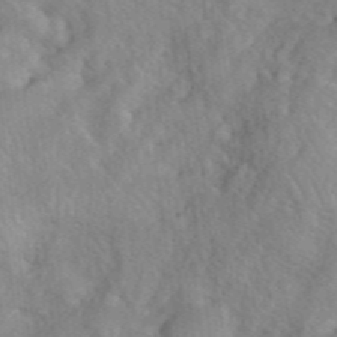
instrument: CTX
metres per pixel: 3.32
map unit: eHh
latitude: 40.2711
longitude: -56.3467
